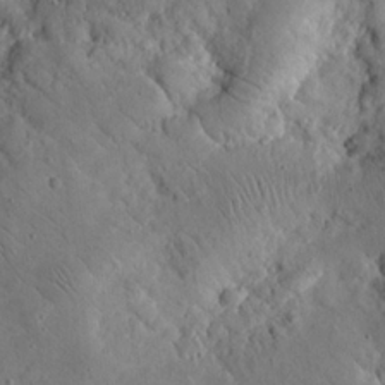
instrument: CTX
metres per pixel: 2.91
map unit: eHh
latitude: 24.1955
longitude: -66.8002
